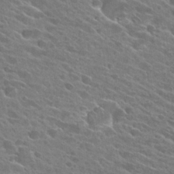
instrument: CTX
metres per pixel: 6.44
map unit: Hto
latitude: 25.7827
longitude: -41.2536
